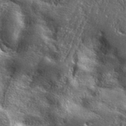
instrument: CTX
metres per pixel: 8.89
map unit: ANa
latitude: 39.6505
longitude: -90.3845
